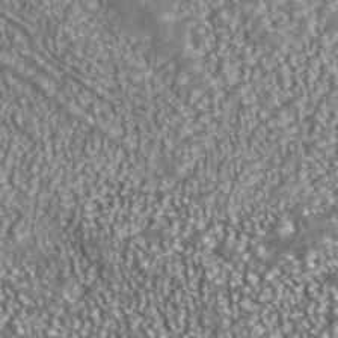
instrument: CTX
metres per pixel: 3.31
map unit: ANa
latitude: 43.4993
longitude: 36.3495
